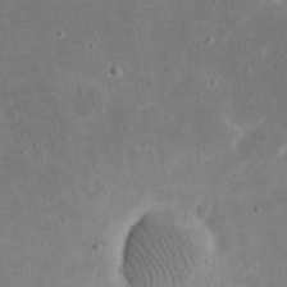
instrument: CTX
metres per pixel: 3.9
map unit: eHh
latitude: 21.1970
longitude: -68.1578
